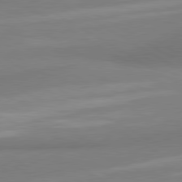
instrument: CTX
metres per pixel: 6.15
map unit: lApd
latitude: 80.2900
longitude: 177.4265
